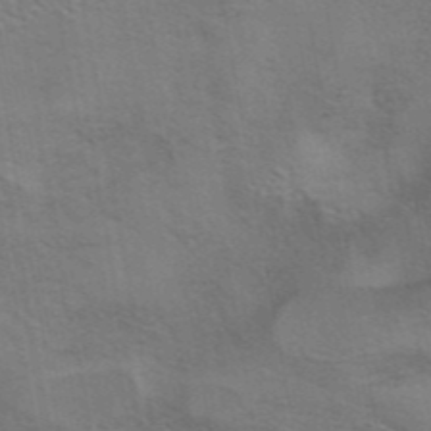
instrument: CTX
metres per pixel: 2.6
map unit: eAb
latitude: 43.1403
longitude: 107.7856
